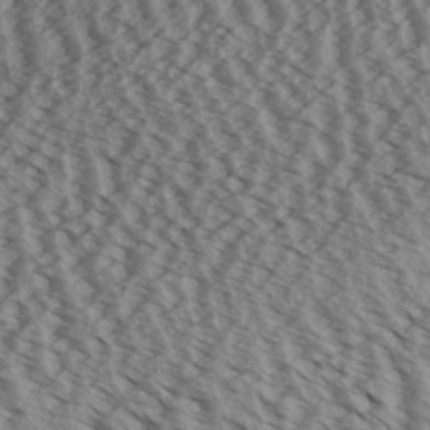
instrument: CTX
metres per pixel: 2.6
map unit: Aa
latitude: 31.6505
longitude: -137.5560
